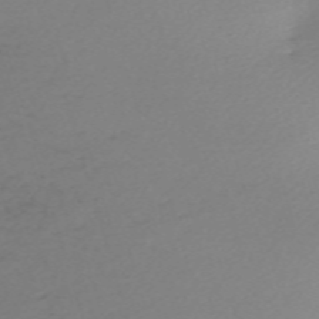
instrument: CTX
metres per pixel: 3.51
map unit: eHh
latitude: -61.5021
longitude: 52.6896
